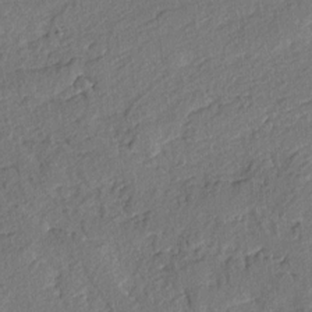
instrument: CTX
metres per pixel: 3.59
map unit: lAvf
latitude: -4.3684
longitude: -108.8758
